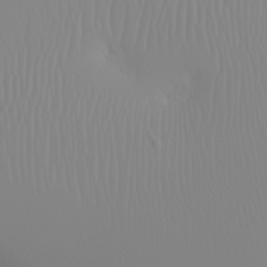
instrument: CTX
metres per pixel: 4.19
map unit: eHh
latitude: -5.3509
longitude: -85.3482
